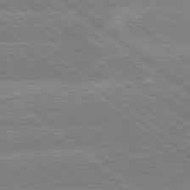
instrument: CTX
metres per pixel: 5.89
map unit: lApd
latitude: 79.2159
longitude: -160.4790
